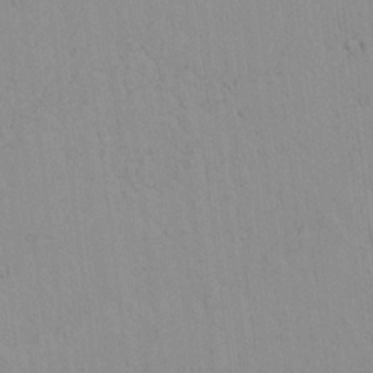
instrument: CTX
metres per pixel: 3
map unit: lAvf
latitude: 8.3845
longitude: 167.6533
